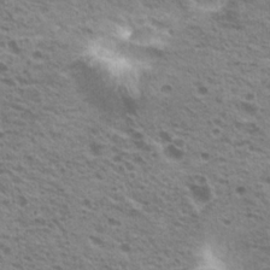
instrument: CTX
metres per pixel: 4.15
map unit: Hto
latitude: 20.0255
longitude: -31.8773
